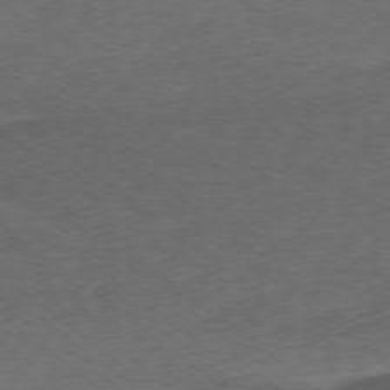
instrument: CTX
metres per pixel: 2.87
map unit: Ap
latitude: -78.3306
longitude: -69.0837
